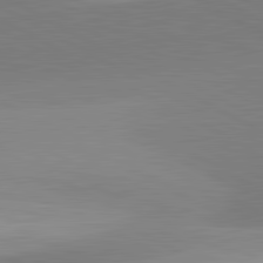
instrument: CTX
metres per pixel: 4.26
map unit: lApd
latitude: 81.7827
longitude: 135.1998
